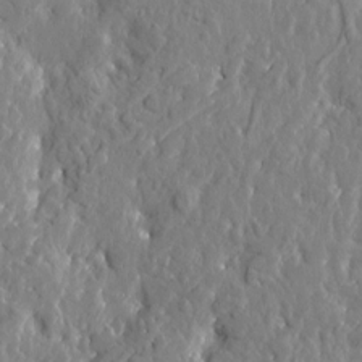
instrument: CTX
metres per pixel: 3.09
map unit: Htu
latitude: -3.0675
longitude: 178.9541
